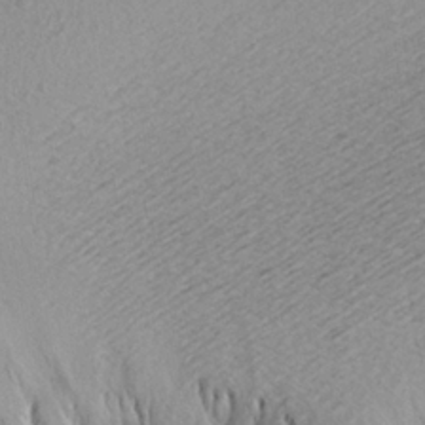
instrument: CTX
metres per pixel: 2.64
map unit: Aa
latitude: 21.2726
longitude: -149.0647
